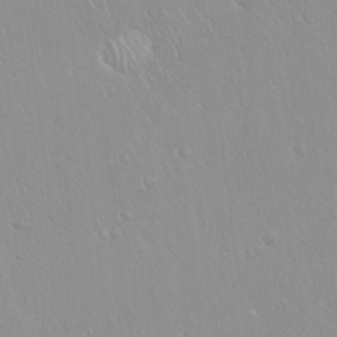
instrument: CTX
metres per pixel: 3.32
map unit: Hto
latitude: 17.6883
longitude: -57.8583
